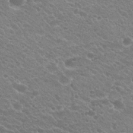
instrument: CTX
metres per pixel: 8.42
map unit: Hto
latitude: 23.4993
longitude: -35.6127
